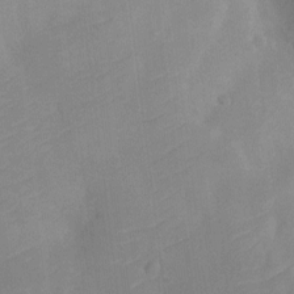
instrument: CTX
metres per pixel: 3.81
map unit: Ht
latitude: -10.7652
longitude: -23.8772
